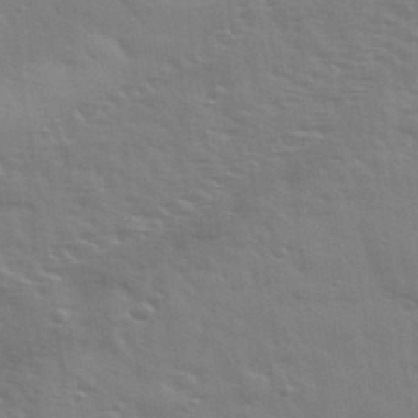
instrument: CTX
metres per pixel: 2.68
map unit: eHh
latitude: 35.1025
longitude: -81.1025
